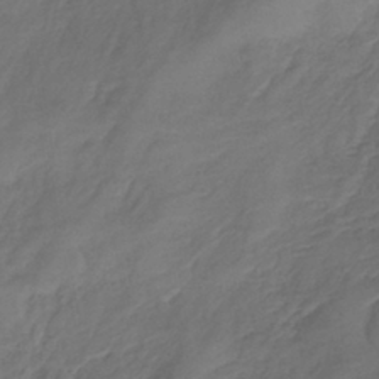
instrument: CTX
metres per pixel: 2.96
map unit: lHb
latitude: -39.1431
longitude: 75.0676
